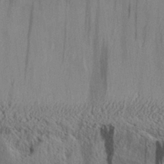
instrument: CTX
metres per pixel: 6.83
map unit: Aa
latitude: 28.5168
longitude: -134.3845
